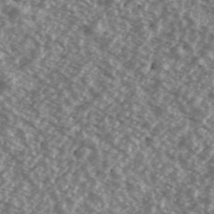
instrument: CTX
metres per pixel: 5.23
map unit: Ave
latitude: 39.7827
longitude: -111.4427
